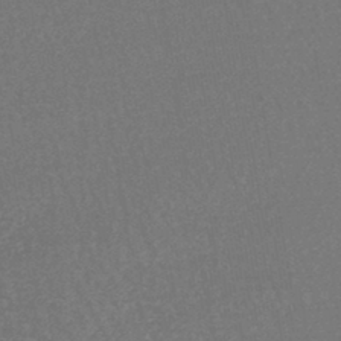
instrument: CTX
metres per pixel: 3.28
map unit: lHb
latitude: -43.9178
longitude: 79.4265
